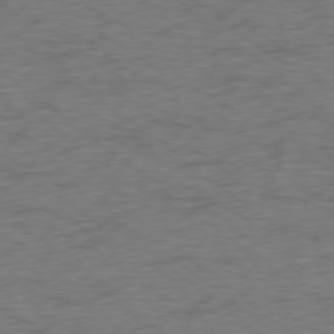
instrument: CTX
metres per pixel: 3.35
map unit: Ap
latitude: -77.6344
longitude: -76.0255
